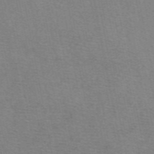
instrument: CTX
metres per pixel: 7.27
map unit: eAb
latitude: 50.0822
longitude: 104.9541
